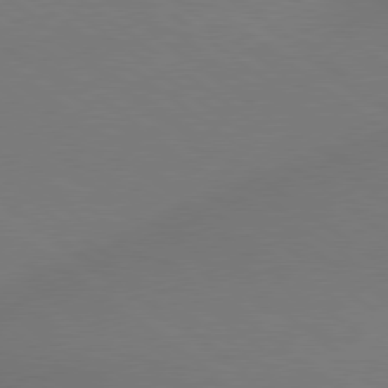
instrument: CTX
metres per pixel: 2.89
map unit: Hpe
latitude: 78.9136
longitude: -151.0836
